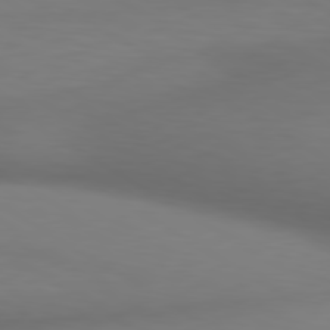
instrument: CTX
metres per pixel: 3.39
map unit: lApd
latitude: 80.3089
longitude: 120.1417
